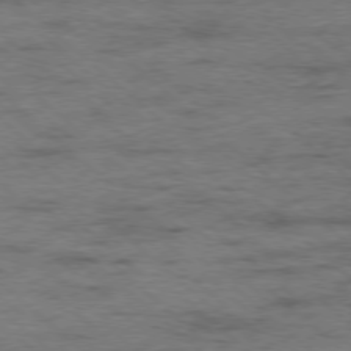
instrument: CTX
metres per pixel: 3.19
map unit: Ap
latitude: -78.4251
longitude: -50.8758
